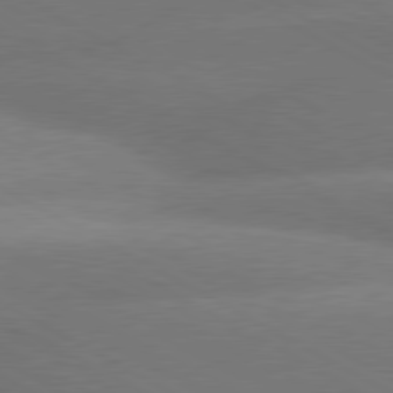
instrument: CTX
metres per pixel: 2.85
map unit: lApd
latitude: 80.2522
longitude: -150.9702
